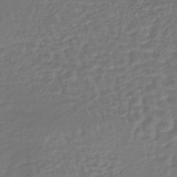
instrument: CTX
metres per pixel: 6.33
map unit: lHb
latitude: -43.1242
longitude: 64.8975
